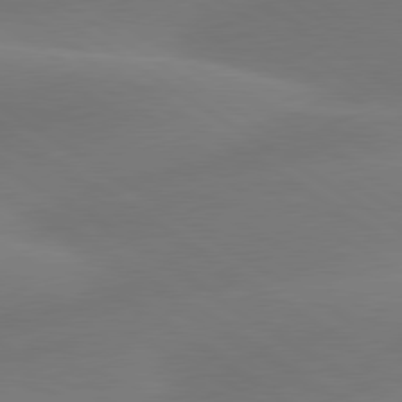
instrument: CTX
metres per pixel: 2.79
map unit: lApd
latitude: 79.8395
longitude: -91.0647
